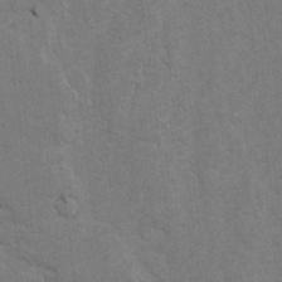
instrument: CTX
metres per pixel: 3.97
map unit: lAvf
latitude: -5.4832
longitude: -114.2333
